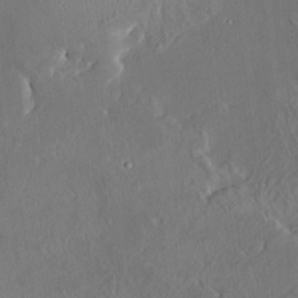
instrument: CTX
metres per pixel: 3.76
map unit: HNhu
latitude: 5.8016
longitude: 13.0109
